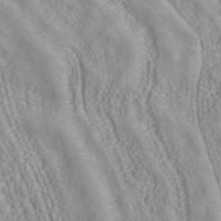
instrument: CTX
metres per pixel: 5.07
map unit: ANa
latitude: 40.4223
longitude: 34.9164
